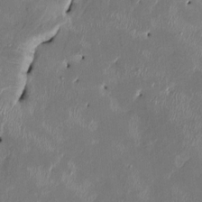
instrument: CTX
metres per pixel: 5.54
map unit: HNhu
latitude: 2.6490
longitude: -5.5182
